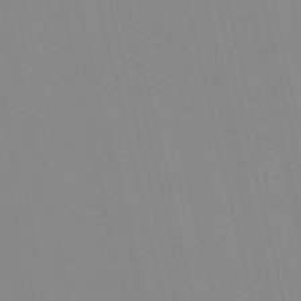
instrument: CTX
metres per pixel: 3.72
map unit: Nve
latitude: -57.5210
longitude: 60.9920
